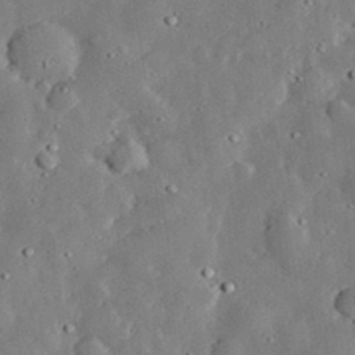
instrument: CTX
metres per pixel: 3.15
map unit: lHvf
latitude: 32.5735
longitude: -83.2348
